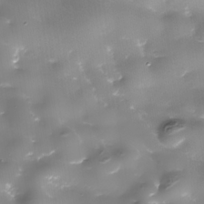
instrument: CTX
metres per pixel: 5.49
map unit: Nhe
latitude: -36.0472
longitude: -90.0822
